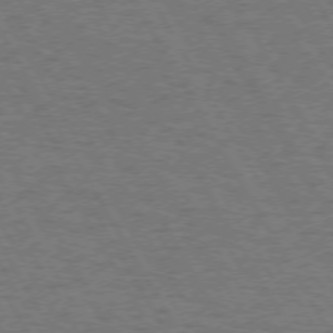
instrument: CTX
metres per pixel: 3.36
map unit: Hpe
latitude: 72.3846
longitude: -128.9325
